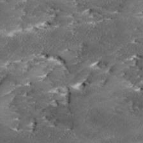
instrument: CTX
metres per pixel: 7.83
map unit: Ave
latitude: 17.3293
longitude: -137.0459
